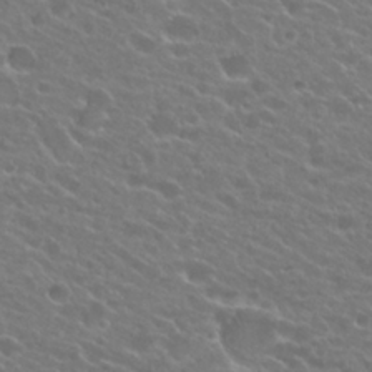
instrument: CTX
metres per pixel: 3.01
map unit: Hto
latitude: 24.1955
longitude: -37.8772
